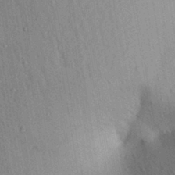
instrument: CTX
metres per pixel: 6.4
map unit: Aa
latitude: 29.2915
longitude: -146.9514
